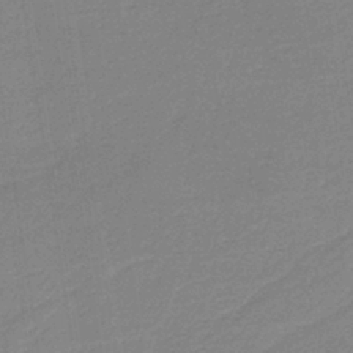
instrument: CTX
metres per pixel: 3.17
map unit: HNb
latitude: -37.0297
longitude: 56.5762
